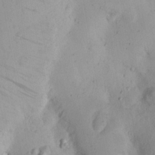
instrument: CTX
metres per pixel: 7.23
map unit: Nhu
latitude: 23.4993
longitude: -72.9136
